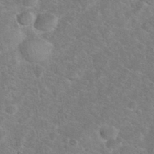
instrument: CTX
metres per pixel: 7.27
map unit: eHh
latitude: 37.1592
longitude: -65.4237
